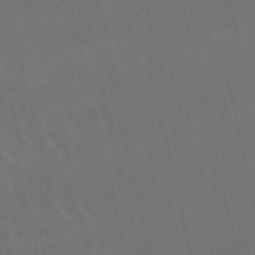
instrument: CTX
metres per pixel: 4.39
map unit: lHb
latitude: -46.8030
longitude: 77.5210
